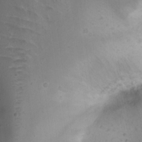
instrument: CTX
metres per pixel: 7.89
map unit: Nhu
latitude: 22.1767
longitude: -72.8002
